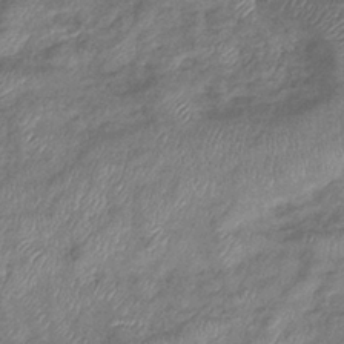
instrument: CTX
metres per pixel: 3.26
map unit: eHb
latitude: -38.8408
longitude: 78.4251
